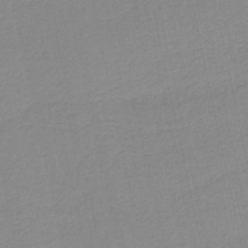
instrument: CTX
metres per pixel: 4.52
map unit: HNb
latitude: -36.3873
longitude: 56.4251
